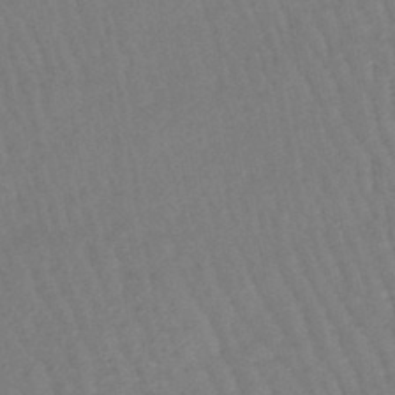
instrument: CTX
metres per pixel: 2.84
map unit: eHb
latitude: -45.7856
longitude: 80.8786
